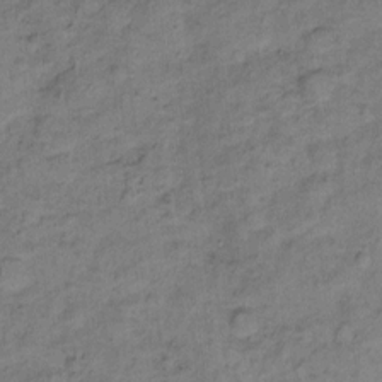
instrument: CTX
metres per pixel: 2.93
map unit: Ht
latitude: 8.9136
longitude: -38.7624
